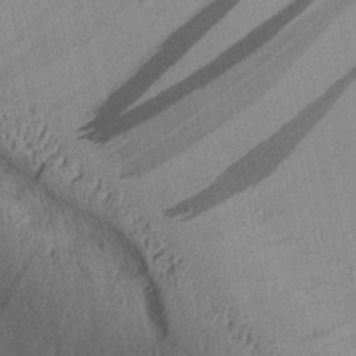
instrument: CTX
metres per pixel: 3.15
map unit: Aa
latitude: 28.3845
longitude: -135.0269
